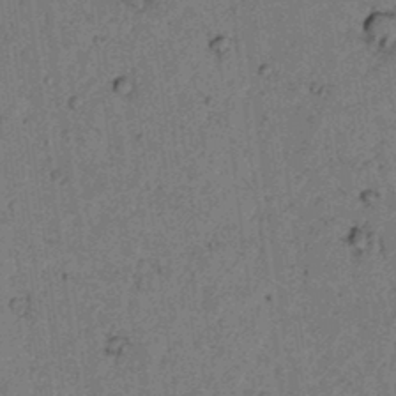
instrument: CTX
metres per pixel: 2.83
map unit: lAvf
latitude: 4.3845
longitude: 158.8219
